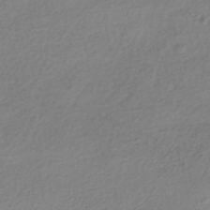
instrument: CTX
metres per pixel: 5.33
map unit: HNhu
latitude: -43.3887
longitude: 96.1984
